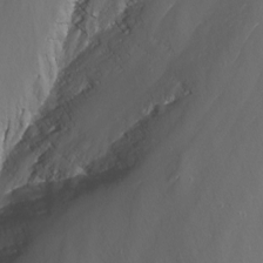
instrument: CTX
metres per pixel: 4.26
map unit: Nhu
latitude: -14.0283
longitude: -64.7814
